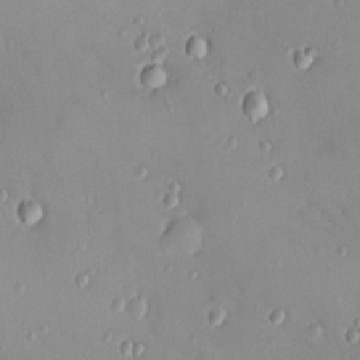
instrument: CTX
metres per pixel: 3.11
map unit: HNhu
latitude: 5.8394
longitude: 1.3132
